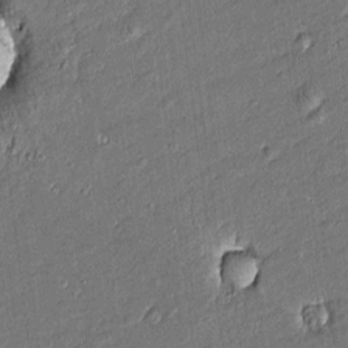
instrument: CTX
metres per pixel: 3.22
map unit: Htu
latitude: -7.3131
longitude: 176.9164
